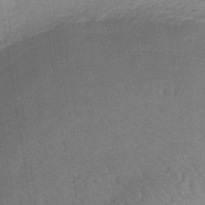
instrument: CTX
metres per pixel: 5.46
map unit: eHb
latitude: -32.1606
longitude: 66.8030
